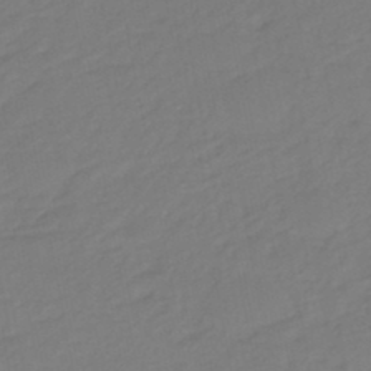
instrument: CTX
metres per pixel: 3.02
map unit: eHb
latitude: -46.1983
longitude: 88.9730
